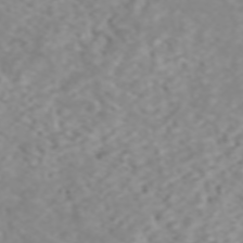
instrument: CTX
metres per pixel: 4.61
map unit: ANa
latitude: 44.7246
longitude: 22.3684
